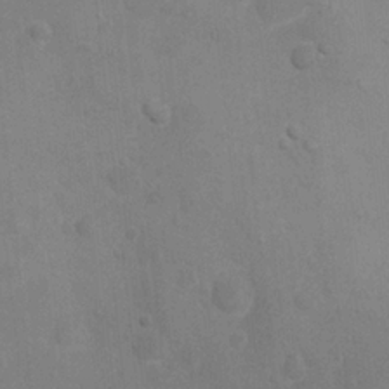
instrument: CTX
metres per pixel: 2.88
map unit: Nhu
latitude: 6.0822
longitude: -24.2711
